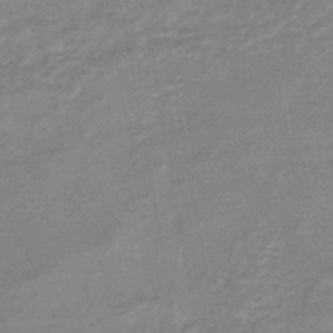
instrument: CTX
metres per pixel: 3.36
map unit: eHb
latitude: -44.7463
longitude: 81.7100
